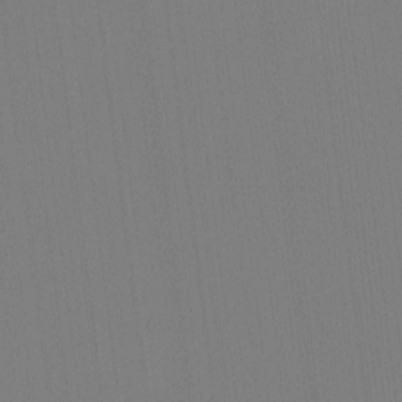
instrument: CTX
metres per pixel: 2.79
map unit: eHh
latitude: -4.1605
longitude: -79.6505
